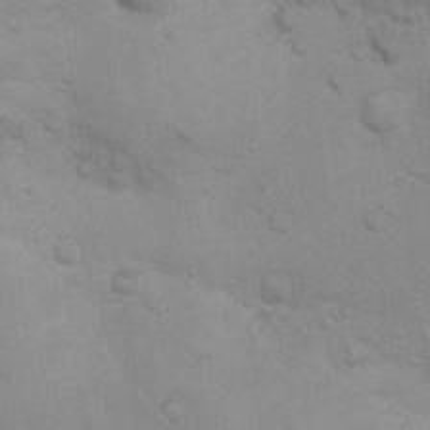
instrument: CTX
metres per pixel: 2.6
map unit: Ht
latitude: 5.2348
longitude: -29.1214
